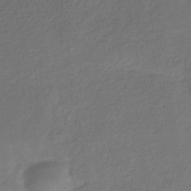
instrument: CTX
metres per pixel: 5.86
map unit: eHb
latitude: -31.4832
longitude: 72.1039
